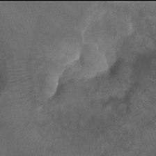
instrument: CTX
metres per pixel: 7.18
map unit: Ht
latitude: -2.0094
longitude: -32.6868
